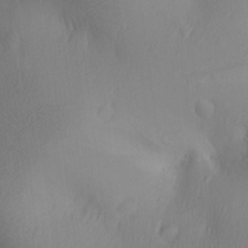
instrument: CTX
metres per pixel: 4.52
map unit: Aa
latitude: 25.5560
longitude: -136.8569
